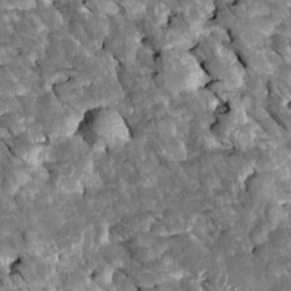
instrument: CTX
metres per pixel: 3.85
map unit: Htu
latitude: 1.3670
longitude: 142.6140
